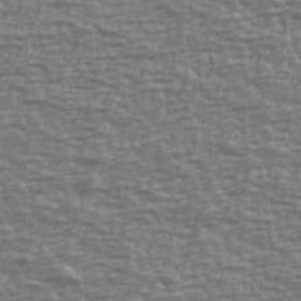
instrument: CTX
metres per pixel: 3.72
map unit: Ave
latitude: 40.8191
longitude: -113.6127
